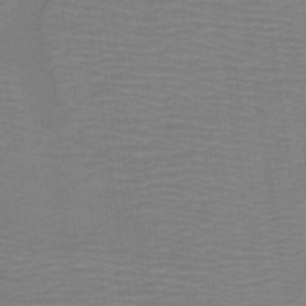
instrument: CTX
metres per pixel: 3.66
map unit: lHb
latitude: -42.6896
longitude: 53.2376
